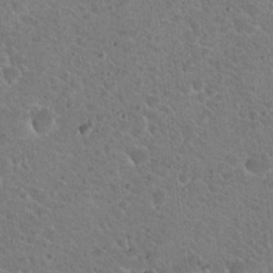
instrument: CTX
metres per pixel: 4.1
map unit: Hto
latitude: 19.4237
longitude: -33.0647
